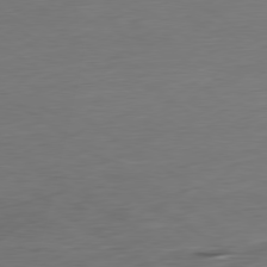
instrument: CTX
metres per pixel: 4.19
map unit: Ap
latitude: -80.2740
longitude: -68.7246
